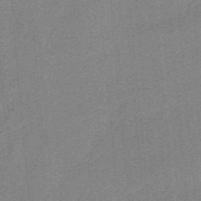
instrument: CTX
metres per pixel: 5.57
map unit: HNb
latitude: -38.4062
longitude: 53.7855
